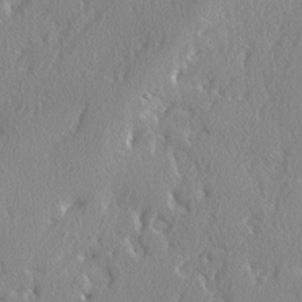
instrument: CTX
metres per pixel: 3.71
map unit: lAvf
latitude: -5.3131
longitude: -109.0647
